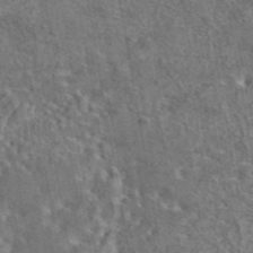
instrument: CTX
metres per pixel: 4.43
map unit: eAb
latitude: 43.2348
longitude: 109.5966
